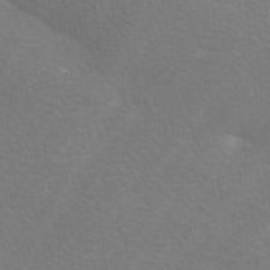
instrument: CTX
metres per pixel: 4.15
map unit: lAa
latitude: -10.7841
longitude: -125.6316
